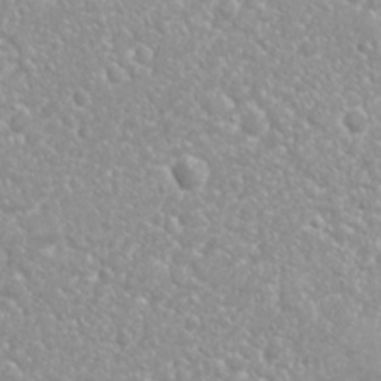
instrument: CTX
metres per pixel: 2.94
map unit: Nhu
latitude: 26.3656
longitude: -60.4412
